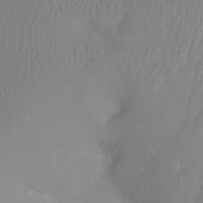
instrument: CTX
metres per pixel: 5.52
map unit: Ht
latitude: -4.4629
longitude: -26.8191
